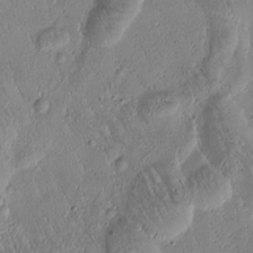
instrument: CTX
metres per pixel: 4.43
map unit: Htu
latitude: -1.1432
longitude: 171.3321
